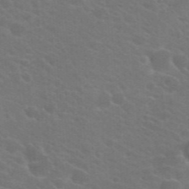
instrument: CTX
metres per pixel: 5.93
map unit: Hto
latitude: 23.7072
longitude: -36.3467
